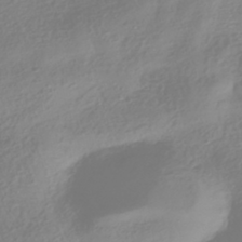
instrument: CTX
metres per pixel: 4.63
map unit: HNhu
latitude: -41.6344
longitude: 100.7274
